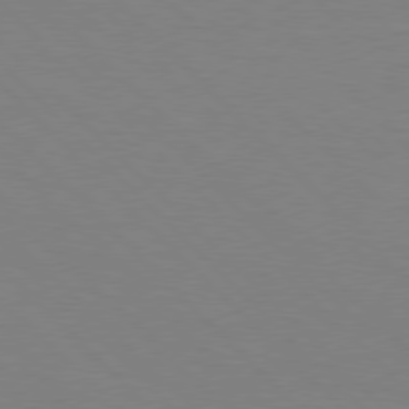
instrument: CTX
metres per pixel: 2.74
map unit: Hpe
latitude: 77.0269
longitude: -160.6868
